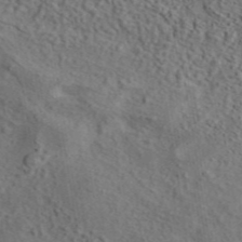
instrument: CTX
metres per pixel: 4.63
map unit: eAb
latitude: 43.5182
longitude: 115.2754
